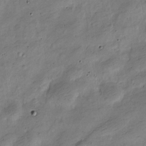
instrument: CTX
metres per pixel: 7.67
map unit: Nve
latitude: -25.3510
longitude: 106.2929
